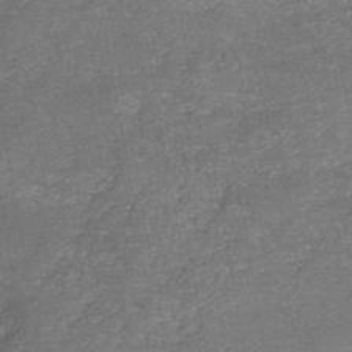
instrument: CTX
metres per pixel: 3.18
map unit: HNb
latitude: -44.9353
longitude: -37.4993
